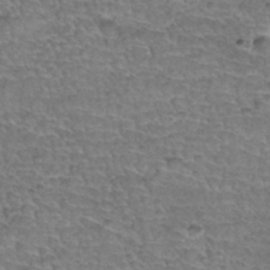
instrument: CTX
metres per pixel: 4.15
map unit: Hto
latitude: 35.5560
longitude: -45.0836
